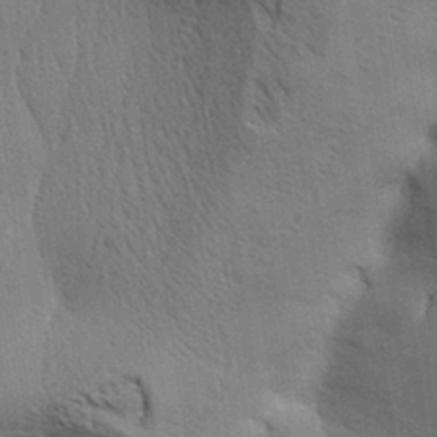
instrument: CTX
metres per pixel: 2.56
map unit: Aa
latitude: 31.9339
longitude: -140.1577
